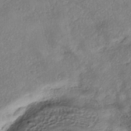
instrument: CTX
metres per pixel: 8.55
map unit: eHh
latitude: -41.3132
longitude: 120.0094
